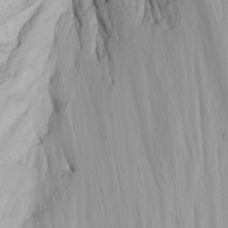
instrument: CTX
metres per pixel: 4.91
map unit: Nhu
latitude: -4.7274
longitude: -81.7072
